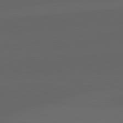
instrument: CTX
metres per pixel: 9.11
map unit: lApd
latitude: 82.0633
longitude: 129.9745
